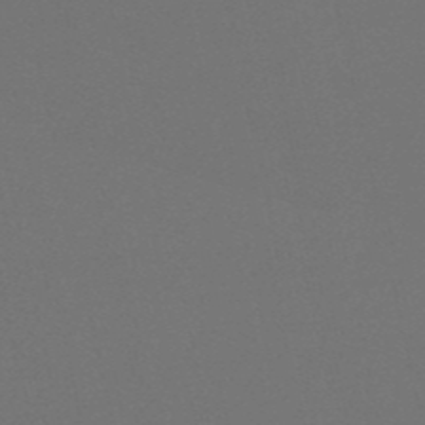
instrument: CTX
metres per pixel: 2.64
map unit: lHb
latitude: -51.1620
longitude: 80.6897
